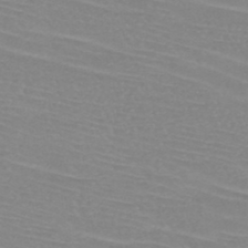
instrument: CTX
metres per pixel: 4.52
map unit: HNb
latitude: -45.4643
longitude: -42.3845
